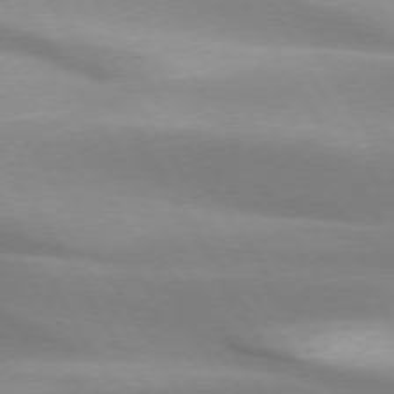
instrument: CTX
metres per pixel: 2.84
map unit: lApd
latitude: 73.4049
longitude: -51.4237
